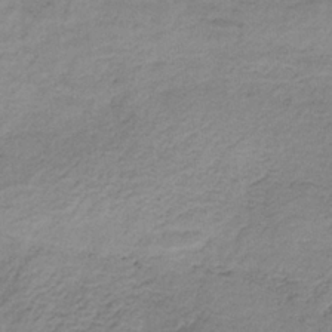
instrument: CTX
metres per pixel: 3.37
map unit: HNb
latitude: -32.9164
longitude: 58.3495
